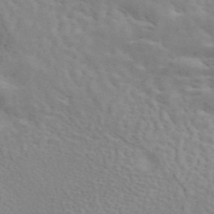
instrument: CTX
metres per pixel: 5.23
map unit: ANa
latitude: 45.4426
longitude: 25.9745
